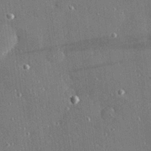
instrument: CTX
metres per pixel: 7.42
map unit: Hve
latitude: 27.8395
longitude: -90.4790
